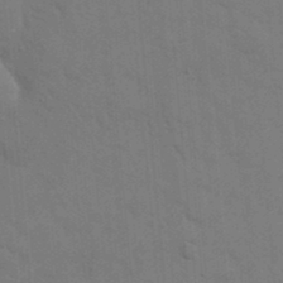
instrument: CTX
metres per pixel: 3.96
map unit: eHh
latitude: 18.8380
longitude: -64.1956
